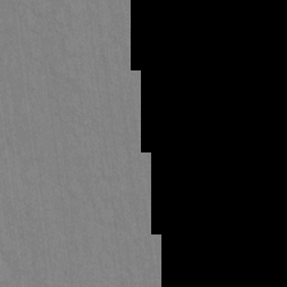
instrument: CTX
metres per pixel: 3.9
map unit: Hto
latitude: 12.9892
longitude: -60.9702
